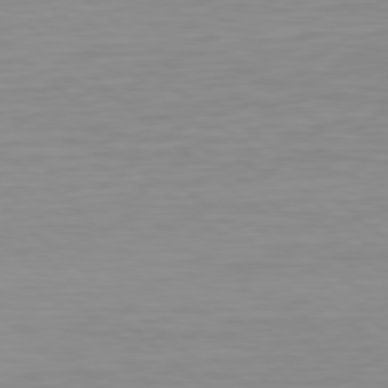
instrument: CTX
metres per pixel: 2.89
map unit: Hpe
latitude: 78.5168
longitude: -168.9325
